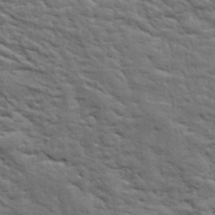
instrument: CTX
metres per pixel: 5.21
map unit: ANa
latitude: 41.0269
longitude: 30.4251
